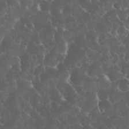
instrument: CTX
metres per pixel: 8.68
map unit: eHh
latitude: 33.8772
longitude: -64.8002
